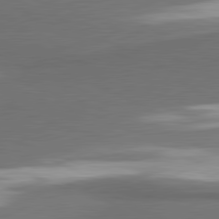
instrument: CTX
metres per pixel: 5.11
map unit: lApd
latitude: 81.2537
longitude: 175.4076
